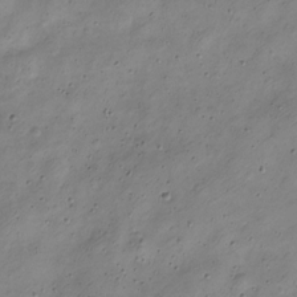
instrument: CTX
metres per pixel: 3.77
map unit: Nve
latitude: -23.4832
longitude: 106.9164
